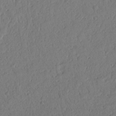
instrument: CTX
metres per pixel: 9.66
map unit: Nhu
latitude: 21.3104
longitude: -77.0836
